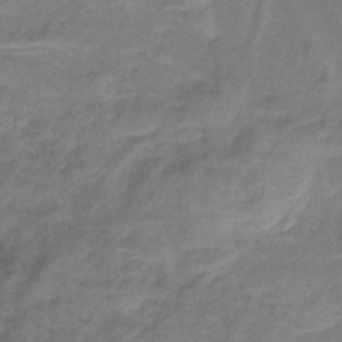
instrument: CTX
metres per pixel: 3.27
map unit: HNb
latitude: -33.8234
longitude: 59.9745
